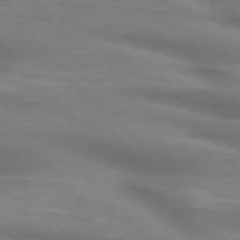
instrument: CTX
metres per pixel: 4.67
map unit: lApd
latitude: 75.0836
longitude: -60.1578
